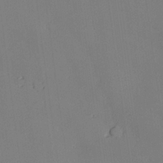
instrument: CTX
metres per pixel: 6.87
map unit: lAvf
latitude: 26.5546
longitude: -111.1592
